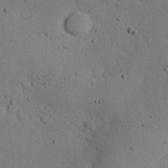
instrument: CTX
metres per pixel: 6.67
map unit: eHh
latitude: 24.3467
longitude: -72.4223
